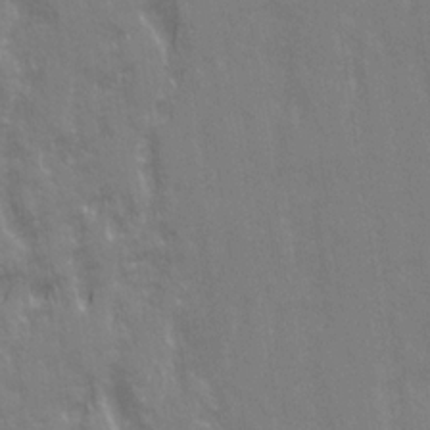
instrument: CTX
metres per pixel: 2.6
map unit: Ave
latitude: 21.0648
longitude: -134.4223
